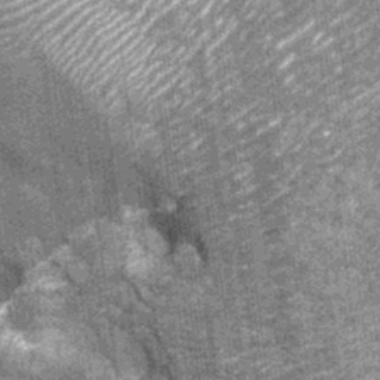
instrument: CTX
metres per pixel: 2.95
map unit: Nhu
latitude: -13.3888
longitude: -22.2900
